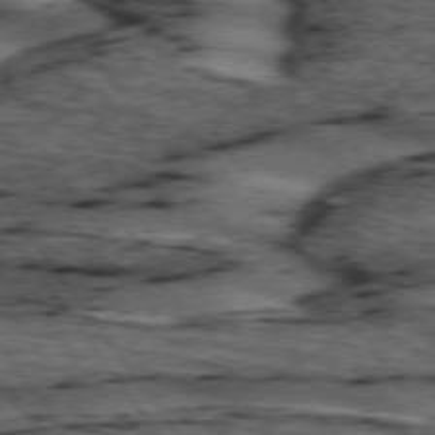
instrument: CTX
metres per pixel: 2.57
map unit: lApd
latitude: 74.1767
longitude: -73.5749
